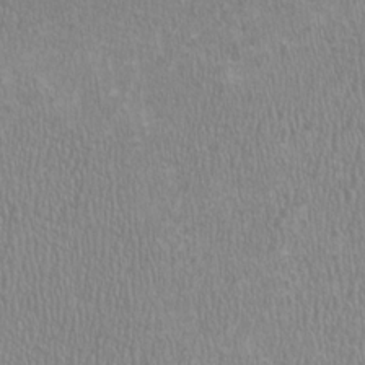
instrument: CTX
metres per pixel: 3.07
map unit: HNhu
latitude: -1.2943
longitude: 2.3873
